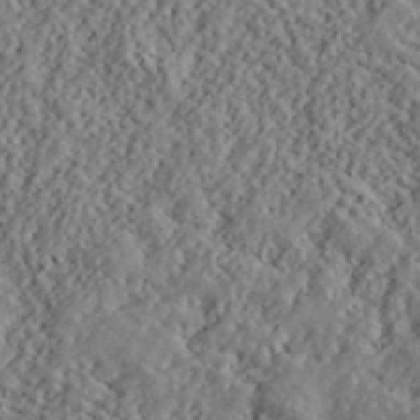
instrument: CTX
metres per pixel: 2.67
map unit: lHvf
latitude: 40.1955
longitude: -88.6113
